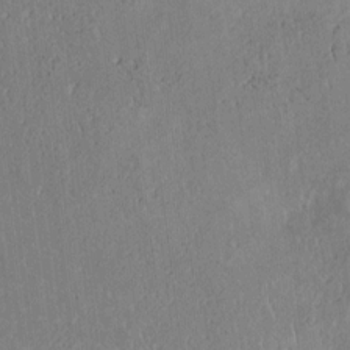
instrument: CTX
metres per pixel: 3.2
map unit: Htu
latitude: 3.0080
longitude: 148.6708
